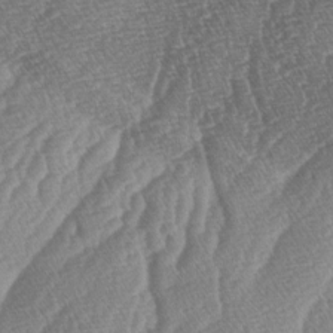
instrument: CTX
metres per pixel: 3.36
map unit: lAa
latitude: -4.1983
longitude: -129.6694
